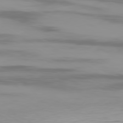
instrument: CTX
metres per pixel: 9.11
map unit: Ap
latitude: -80.4062
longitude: -61.0647
